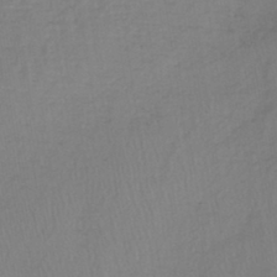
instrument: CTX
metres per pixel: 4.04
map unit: lHb
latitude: -41.3132
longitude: 64.1606
